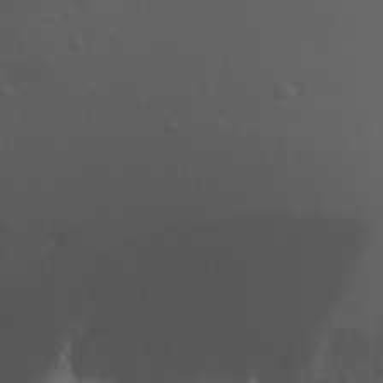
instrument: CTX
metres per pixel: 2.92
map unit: Aa
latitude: 19.5560
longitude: -142.1956
